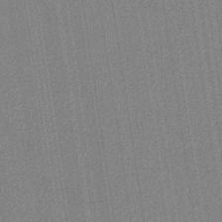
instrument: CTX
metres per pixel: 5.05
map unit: eAb
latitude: -38.0283
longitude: 51.7666
